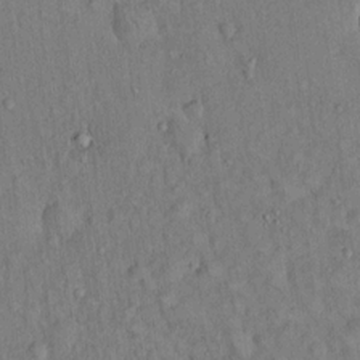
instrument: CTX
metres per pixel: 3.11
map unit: Hto
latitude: 13.9528
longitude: -58.6113
